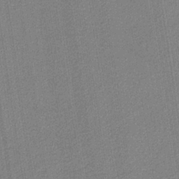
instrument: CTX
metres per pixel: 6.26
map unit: eAb
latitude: -38.2362
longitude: 51.8989
